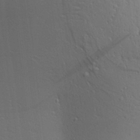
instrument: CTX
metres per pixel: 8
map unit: Aa
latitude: 28.0633
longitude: -138.8191
